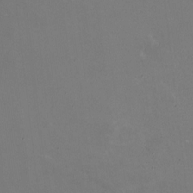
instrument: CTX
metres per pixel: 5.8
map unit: HNhu
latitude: -1.4833
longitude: -4.5735
